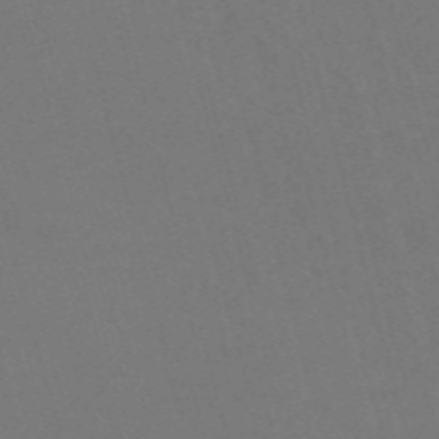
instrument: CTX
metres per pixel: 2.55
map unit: Nve
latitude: -57.9178
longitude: 52.0661
